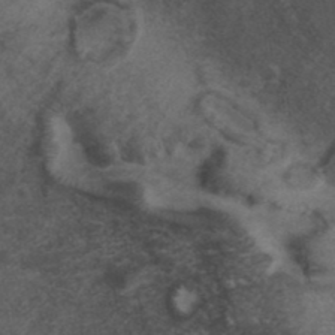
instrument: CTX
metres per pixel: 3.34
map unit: ANa
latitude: 39.2915
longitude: 29.1431
